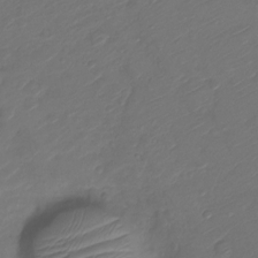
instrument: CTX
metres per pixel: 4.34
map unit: Nve
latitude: -19.7478
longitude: 106.9542
